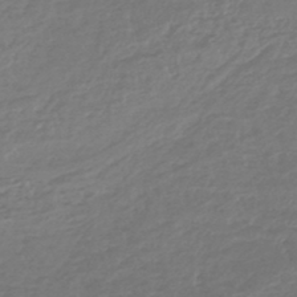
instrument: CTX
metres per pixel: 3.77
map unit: lHb
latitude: -44.8975
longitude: 68.9730
